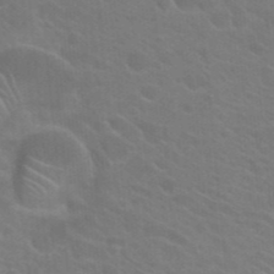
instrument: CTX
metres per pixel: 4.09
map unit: Hto
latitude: 23.8583
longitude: -36.8758
